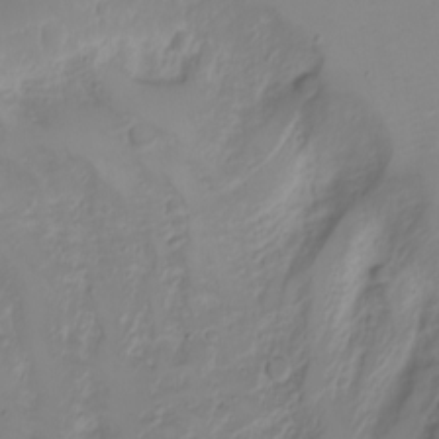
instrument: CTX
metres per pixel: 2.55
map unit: Nhu
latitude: -4.6896
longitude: -84.4979
